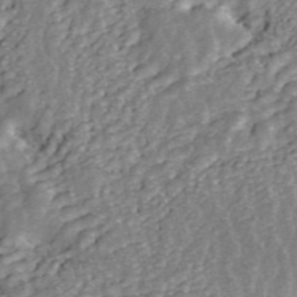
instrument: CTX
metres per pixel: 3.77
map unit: ANa
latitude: 45.3104
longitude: 25.5021
